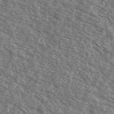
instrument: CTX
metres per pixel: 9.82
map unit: Ave
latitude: 38.9136
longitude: -109.4237
